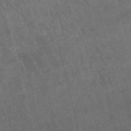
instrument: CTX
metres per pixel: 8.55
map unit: lHb
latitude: -48.4440
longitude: 76.4629
